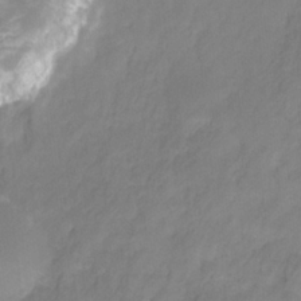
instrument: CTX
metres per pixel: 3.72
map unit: HNhu
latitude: -27.3320
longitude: 75.1243
